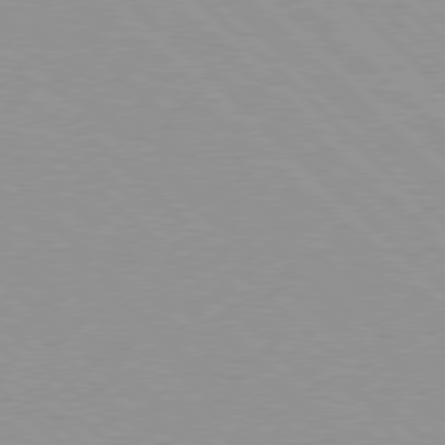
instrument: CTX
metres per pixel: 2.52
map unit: Hpe
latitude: 77.7638
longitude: -153.0648
